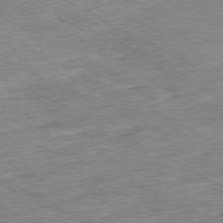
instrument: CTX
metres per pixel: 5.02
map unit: Ap
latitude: -80.7652
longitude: -80.5735
